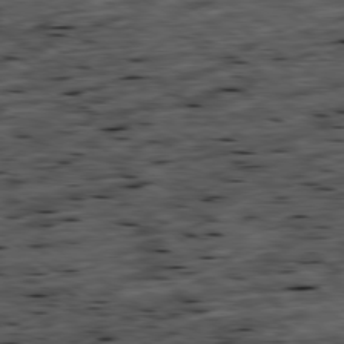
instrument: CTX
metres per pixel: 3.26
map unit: Ap
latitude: -79.3698
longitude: -52.1389
